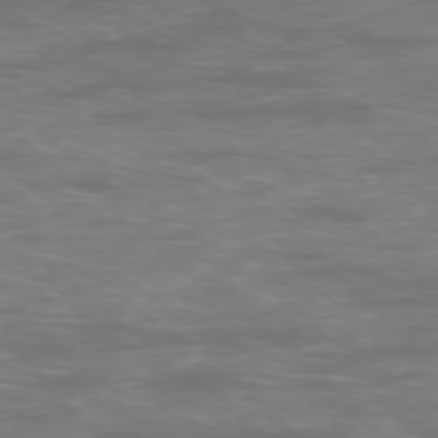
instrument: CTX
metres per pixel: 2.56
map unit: Ap
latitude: -77.4454
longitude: -80.9136
